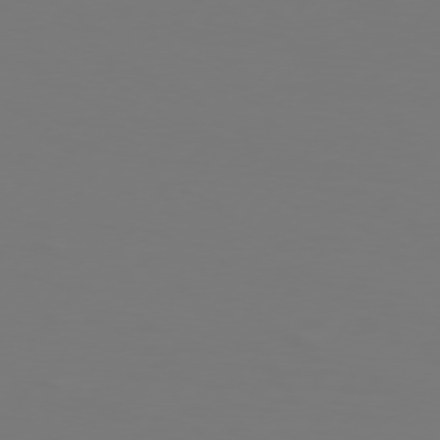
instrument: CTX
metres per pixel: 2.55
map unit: Hpe
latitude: 76.0444
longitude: -140.0444
